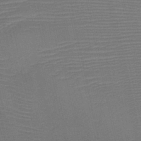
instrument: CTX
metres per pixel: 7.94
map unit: HNb
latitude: -47.2565
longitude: -41.4804
